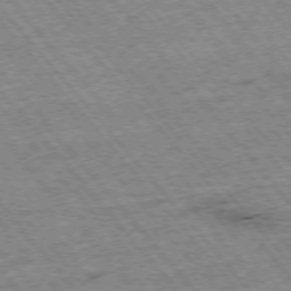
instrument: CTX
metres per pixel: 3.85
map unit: Hpe
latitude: -75.9178
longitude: -21.2159
